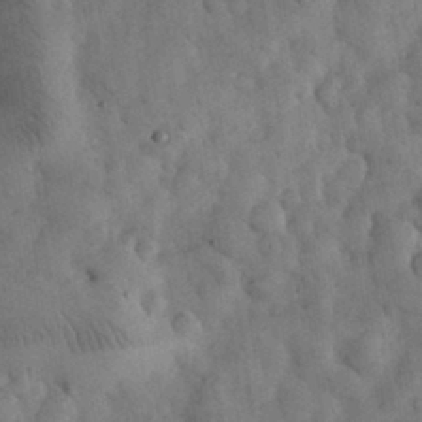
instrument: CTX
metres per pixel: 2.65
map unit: eHh
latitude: 32.6490
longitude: -69.4427
